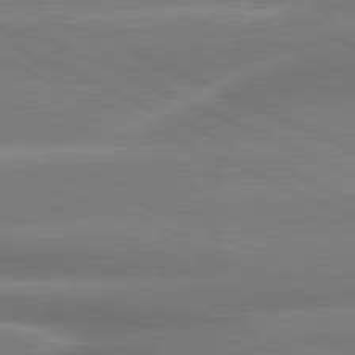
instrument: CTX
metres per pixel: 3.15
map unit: lApd
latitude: 80.4034
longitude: -137.6316
